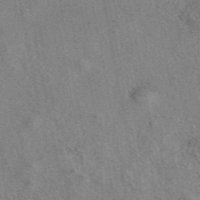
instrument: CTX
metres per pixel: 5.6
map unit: eAb
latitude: 41.7449
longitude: 110.7274
